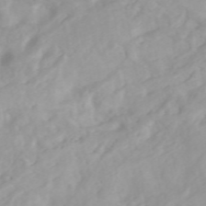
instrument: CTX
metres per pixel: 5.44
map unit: Htu
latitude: -4.5573
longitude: 137.7099
